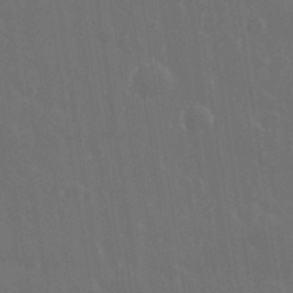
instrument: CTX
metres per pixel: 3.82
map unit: eHh
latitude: 33.4993
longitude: -60.2522
